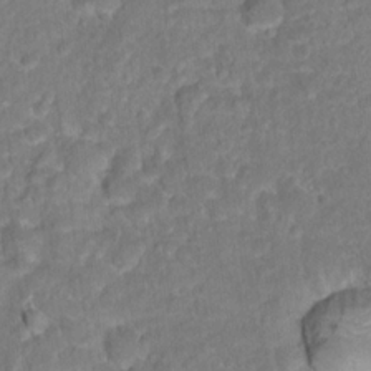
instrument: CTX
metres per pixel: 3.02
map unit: Hto
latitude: 17.6694
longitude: -40.3467
